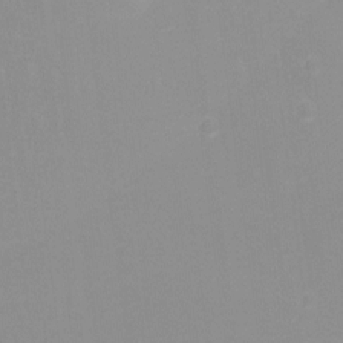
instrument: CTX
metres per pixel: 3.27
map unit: Hto
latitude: -7.0108
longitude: -38.6490
